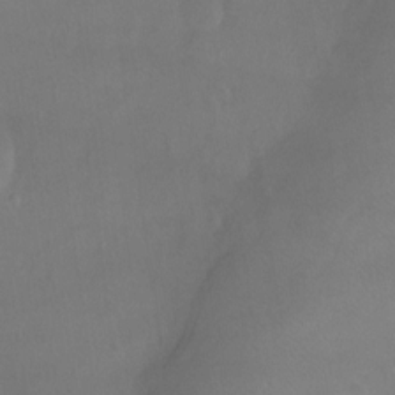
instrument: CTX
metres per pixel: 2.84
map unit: Ht
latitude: -13.8611
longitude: -43.7828
